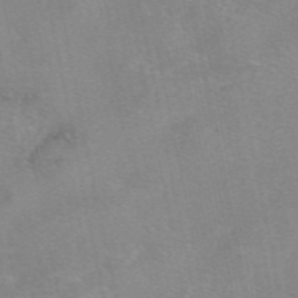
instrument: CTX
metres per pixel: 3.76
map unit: eAb
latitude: 48.5546
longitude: 103.4454
